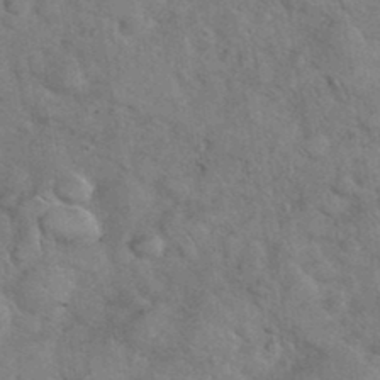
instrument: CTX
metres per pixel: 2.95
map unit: eHh
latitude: 36.9703
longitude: -64.6301
